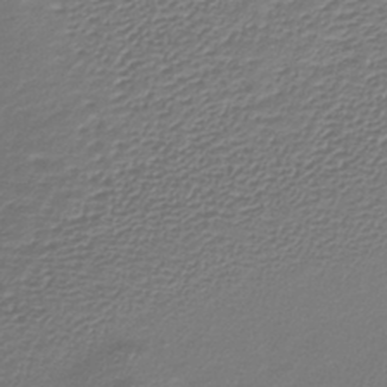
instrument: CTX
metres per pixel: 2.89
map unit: lHb
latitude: -34.5952
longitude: 61.1809
